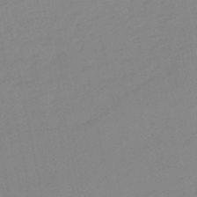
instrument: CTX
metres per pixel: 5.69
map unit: lHb
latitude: -49.4266
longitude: 80.8975
